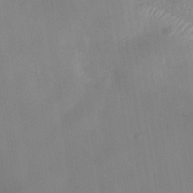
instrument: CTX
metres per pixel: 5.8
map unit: Nhe
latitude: -38.5385
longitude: -117.9339
